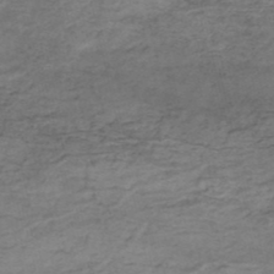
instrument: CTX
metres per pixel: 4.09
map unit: Nhe
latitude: -48.1795
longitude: -171.1403
